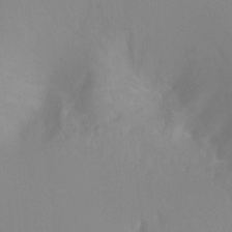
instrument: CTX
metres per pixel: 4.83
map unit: Ht
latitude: -0.2173
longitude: -35.9906
